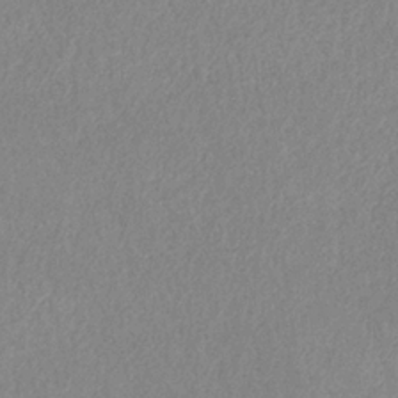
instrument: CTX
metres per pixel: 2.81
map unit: HNb
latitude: -33.0865
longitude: 55.5588
